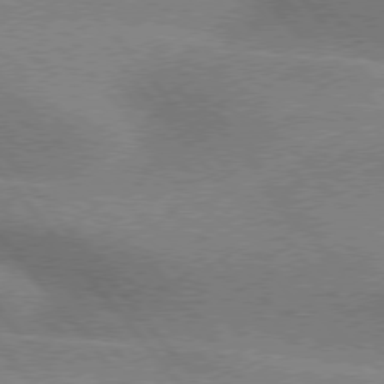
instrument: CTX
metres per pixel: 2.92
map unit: lApd
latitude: 76.0633
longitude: -61.3859
